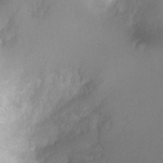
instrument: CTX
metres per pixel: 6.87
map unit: Ht
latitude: -1.0676
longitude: -20.0633
